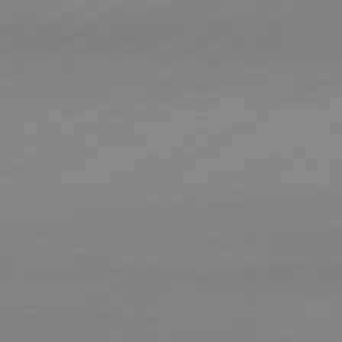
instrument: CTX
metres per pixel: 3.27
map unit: Hpe
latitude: -81.4833
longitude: 13.6911
